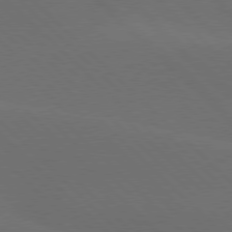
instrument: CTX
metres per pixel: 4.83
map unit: lApd
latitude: 77.7638
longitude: -53.0837
